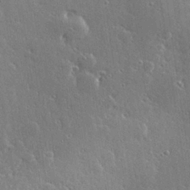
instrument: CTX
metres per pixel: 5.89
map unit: Hve
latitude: 28.4412
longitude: -92.1955
